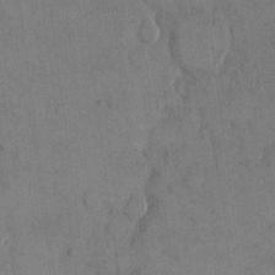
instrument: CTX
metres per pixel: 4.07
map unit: eHh
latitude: 14.6302
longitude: -67.9906
